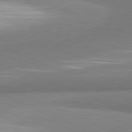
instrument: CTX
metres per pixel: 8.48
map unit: lApd
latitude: 81.4237
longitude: 165.0676
